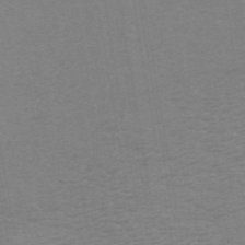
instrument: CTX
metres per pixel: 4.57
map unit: ANa
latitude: 44.2144
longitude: 28.0472
